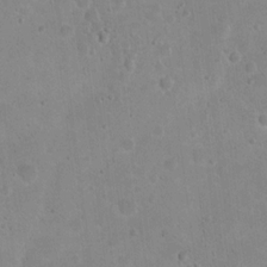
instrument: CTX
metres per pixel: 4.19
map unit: Hto
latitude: 16.0255
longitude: -37.5182
